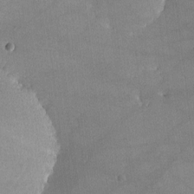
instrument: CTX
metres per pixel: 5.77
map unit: lHvf
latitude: -11.6155
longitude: -102.5734
